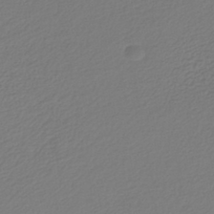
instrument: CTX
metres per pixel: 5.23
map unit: lHb
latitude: -42.1794
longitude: 61.3321
